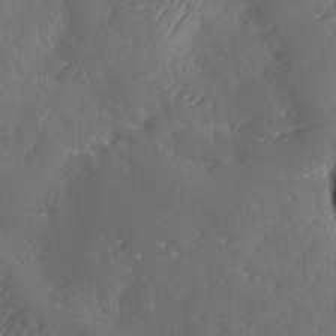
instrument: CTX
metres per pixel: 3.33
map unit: Ave
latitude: 1.8394
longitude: -111.5749
